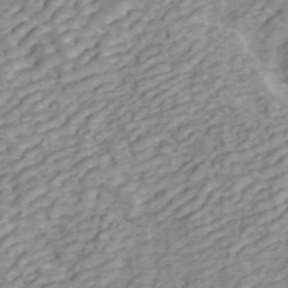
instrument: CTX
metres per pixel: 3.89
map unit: ANa
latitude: 45.8961
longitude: 22.5385
